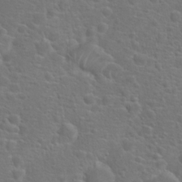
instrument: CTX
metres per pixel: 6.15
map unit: Hto
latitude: 18.1577
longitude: -41.9717
